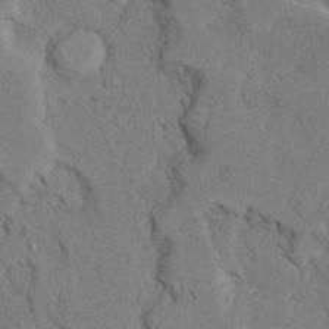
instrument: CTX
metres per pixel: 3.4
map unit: Ave
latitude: 23.9339
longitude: -131.0837
